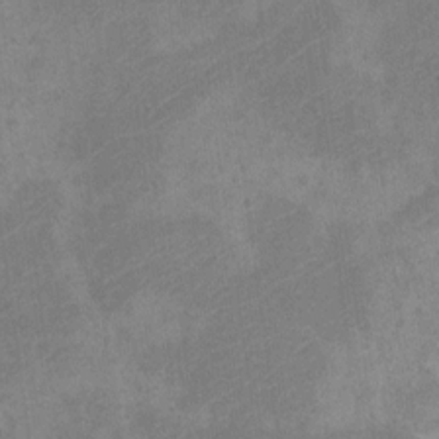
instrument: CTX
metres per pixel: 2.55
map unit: Nve
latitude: -25.7289
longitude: 107.0298
